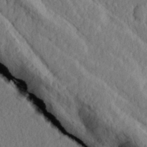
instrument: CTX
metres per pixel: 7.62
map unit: lHvf
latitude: 22.4601
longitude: 143.7477
